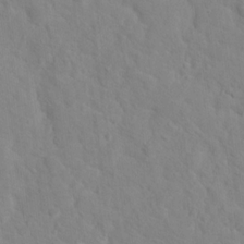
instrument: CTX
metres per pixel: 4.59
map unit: Hto
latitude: 17.4993
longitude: -36.4979
